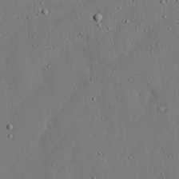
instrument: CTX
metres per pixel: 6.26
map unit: lAvf
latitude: 23.9717
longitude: -110.8569
